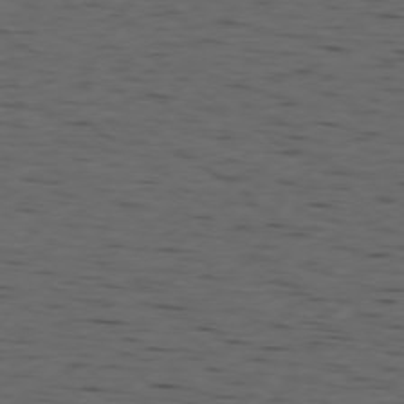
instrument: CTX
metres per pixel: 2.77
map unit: Ap
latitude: -77.7478
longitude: -72.3090
